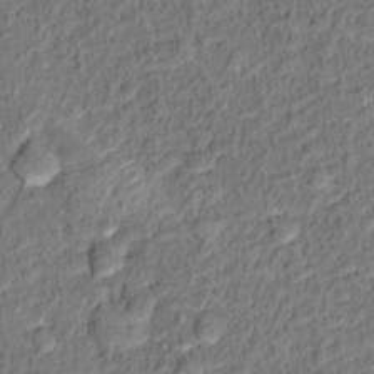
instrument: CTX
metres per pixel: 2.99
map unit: Hto
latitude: 12.6113
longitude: -38.1767
